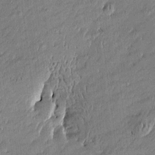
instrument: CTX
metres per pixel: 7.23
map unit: Htu
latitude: -5.5210
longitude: 176.7274
